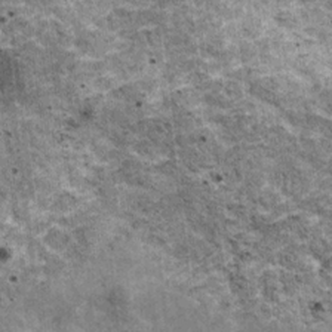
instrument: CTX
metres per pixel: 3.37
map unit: HNhu
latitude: 3.4993
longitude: 4.1794
